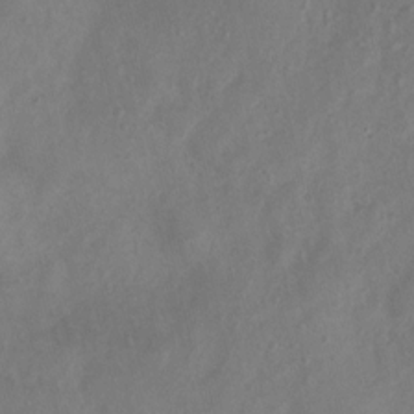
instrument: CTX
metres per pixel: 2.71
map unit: Nhu
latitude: 5.3671
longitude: -16.8002
